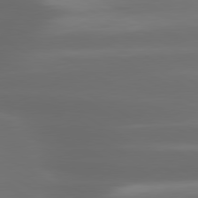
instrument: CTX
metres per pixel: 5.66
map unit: lApd
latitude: 80.4034
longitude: -139.1970
